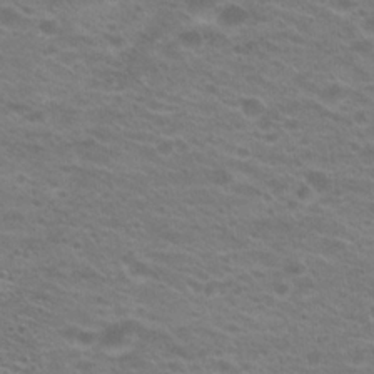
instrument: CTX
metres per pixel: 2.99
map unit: Hto
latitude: 21.3671
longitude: -37.4616
